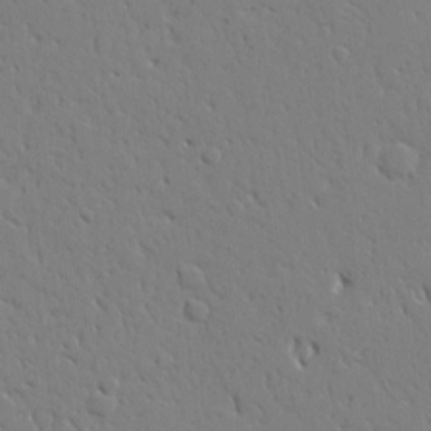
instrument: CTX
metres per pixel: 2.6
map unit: Aa
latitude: 20.9514
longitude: -124.5545
